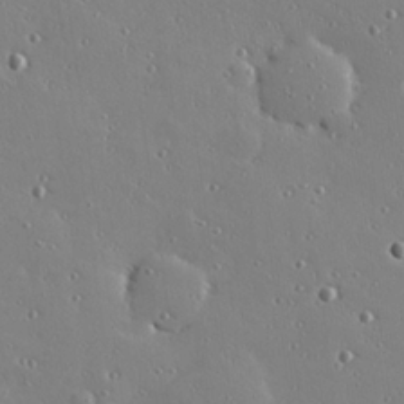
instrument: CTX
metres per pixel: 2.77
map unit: Hve
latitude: 26.2523
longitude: -92.9891
